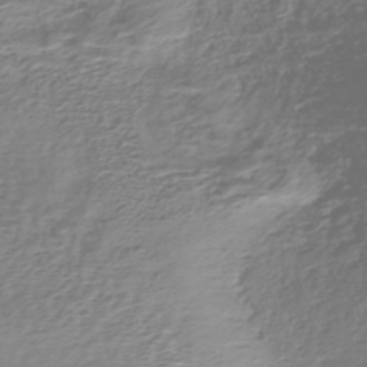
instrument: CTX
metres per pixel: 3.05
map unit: HNhu
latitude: -44.9542
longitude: 99.2754
